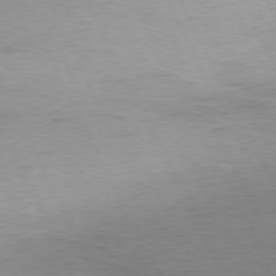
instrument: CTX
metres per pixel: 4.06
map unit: Ap
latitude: -77.1242
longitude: -72.4790
